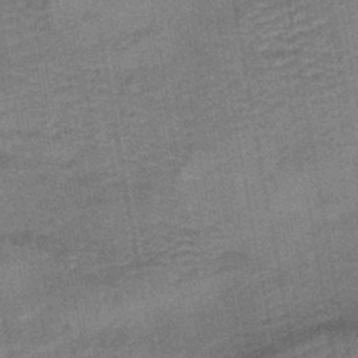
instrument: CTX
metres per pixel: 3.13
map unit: lHb
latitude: -43.1242
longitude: 80.8030
